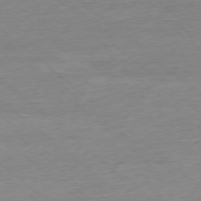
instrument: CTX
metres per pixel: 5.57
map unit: Ap
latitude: -78.1416
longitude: -97.1025
